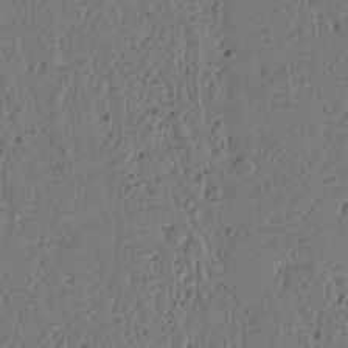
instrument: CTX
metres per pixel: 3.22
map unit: lAvf
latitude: 14.2901
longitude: -127.5938
